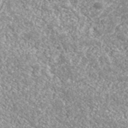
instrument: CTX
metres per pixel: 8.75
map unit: eHh
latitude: 43.0270
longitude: -90.0633
